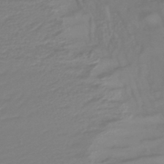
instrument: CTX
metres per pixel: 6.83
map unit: lHb
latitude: -42.8219
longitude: 77.5777
